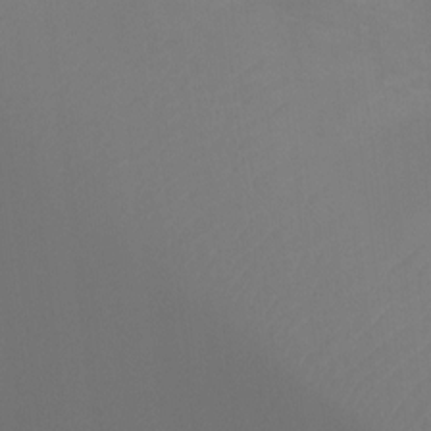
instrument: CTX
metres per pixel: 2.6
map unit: Ht
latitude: -4.2928
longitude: -25.1970
